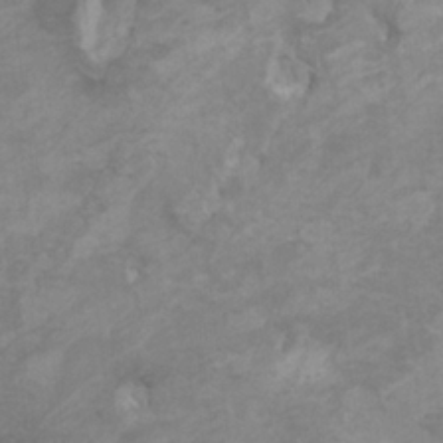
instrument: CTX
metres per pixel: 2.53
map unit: HNhu
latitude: 2.8947
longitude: -1.9528
